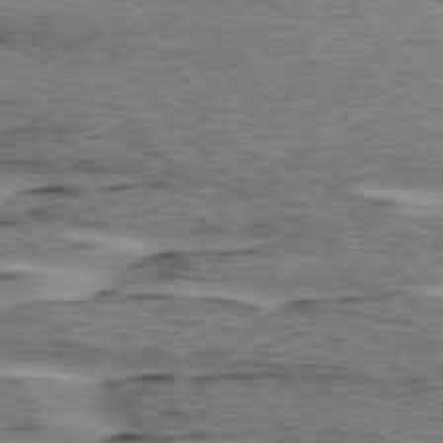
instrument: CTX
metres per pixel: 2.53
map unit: lApd
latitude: 75.6127
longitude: -77.6127
